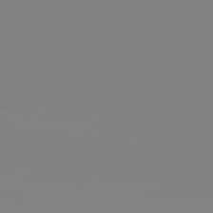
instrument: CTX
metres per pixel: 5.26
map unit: Hpe
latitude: 74.7057
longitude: -127.4616
